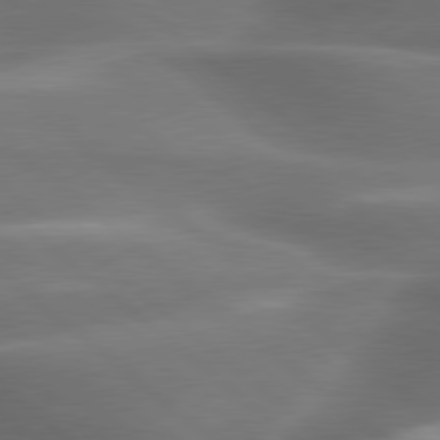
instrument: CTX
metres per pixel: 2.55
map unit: lApd
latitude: 79.4994
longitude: -117.4049
